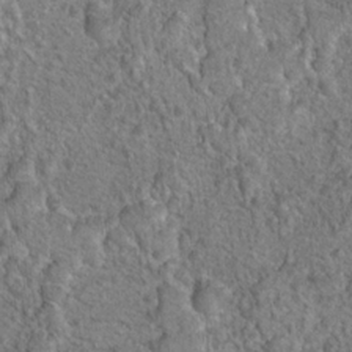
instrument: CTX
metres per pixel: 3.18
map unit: Hto
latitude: 18.7435
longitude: -42.7813
